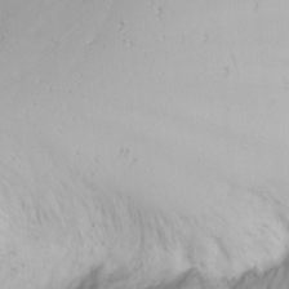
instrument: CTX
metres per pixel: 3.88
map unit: Nhu
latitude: -6.6518
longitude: -66.1199
